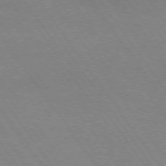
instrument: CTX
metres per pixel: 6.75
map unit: Hpe
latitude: 74.1389
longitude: -141.1214
